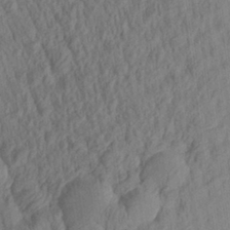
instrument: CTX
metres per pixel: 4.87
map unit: Aa
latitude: 27.8017
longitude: -141.4804
